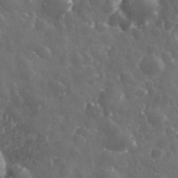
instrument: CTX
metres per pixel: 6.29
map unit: eHh
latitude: 33.0836
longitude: -61.9528
